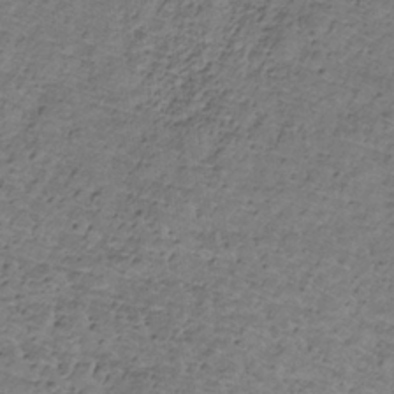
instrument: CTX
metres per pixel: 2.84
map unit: lHb
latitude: -32.2929
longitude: 66.0472
